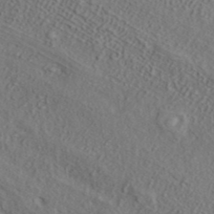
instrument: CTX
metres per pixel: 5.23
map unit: ANa
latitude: 38.6112
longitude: 20.5007
